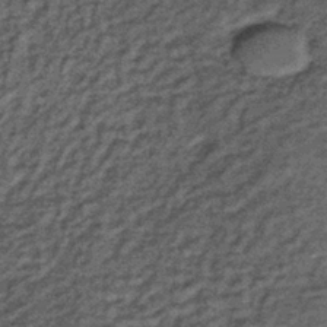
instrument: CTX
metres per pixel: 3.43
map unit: lHb
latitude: -38.7652
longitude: 66.0472
